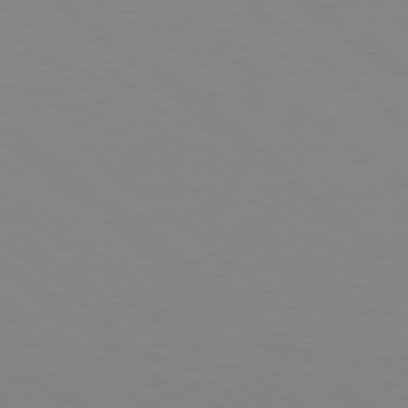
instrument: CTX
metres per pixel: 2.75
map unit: lApd
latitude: 78.7813
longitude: -176.2144
